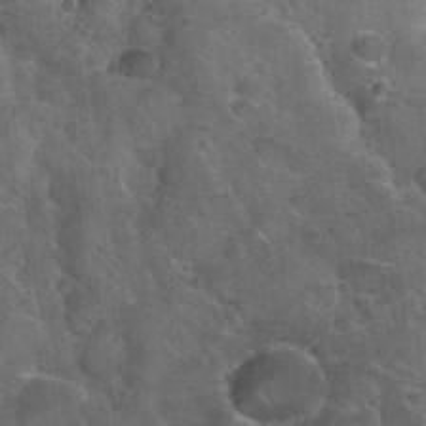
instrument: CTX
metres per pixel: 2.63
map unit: Nhu
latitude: 32.0822
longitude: -53.1592
